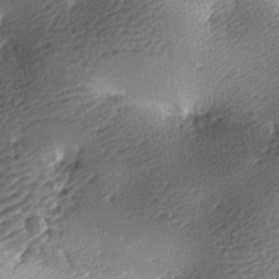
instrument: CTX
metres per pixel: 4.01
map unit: lAa
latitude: -10.0094
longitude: -125.4426
